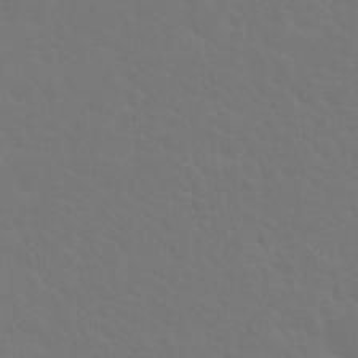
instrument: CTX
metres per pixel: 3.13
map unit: Nhu
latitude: 29.3104
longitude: -52.3656
